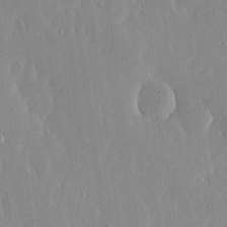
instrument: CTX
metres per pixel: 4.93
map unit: lHvf
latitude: 17.2537
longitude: -115.0836
